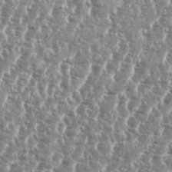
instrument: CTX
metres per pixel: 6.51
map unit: eHh
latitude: 34.9513
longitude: -135.2348
